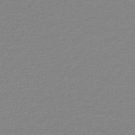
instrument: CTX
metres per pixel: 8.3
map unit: lHb
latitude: -44.6519
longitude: 62.1416
